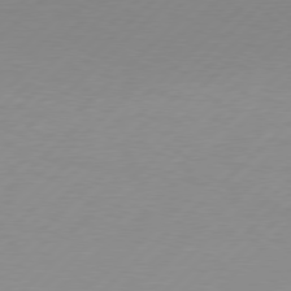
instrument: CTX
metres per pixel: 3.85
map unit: Hpe
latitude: 77.9150
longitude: -131.9340
